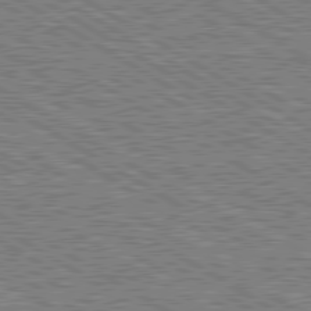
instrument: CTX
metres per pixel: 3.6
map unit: lApd
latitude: 80.1389
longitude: 172.0850
